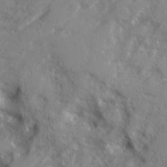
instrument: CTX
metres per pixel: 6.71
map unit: Ave
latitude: 13.0837
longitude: -101.5371
